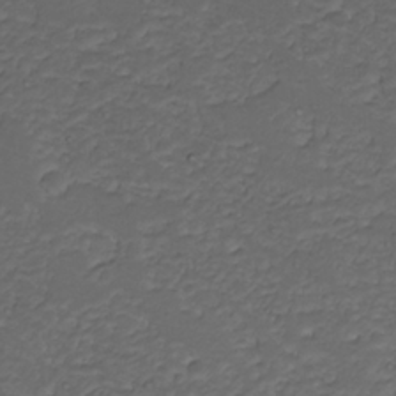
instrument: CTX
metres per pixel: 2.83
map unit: Nhu
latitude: 22.5357
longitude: -65.8583
